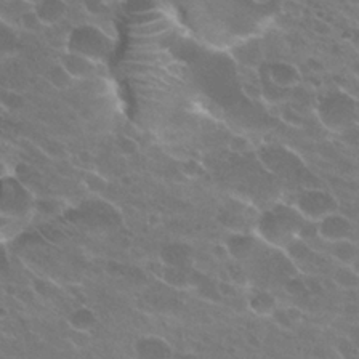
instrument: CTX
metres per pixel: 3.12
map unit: Hto
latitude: 24.9135
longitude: -37.0081
